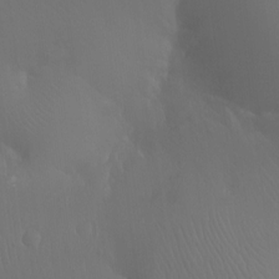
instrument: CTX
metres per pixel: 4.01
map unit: Ht
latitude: -12.1417
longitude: -44.7624
